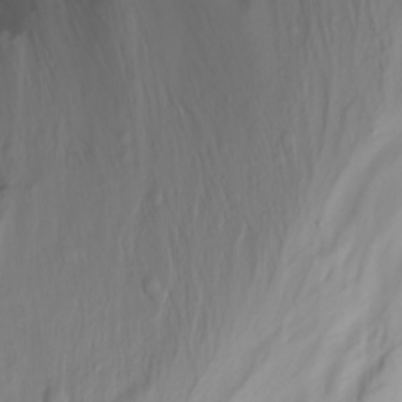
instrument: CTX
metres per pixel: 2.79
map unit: Nhu
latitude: -12.6708
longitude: -61.4426
